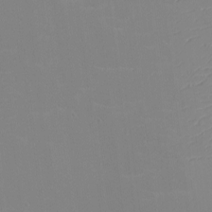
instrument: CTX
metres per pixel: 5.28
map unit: eHh
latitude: -4.3495
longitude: -83.1214
